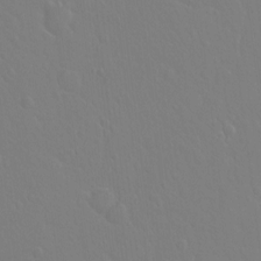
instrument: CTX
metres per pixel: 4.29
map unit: Hto
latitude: -3.5966
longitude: -35.0836
